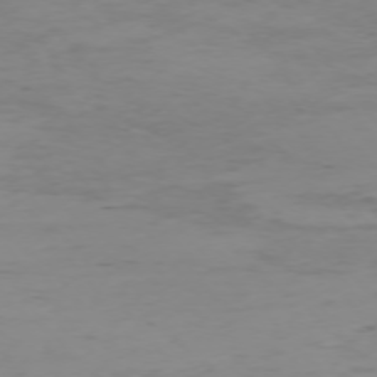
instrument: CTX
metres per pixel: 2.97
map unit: Ap
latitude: -75.0109
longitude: -79.1026
